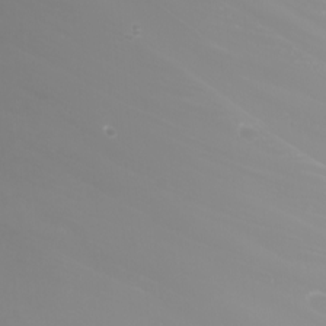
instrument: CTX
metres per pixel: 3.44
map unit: Nhu
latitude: -5.8044
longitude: -89.5560
